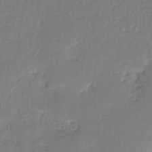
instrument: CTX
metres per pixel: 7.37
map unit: eHh
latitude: -39.5210
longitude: -26.3089
